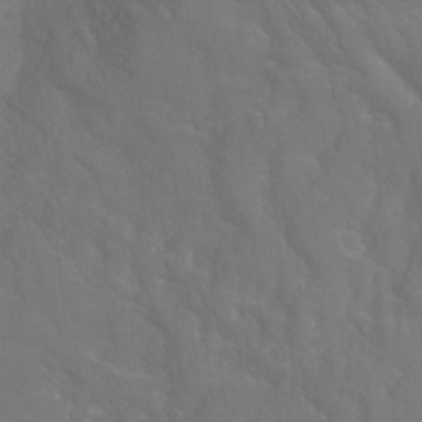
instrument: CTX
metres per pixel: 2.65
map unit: Hto
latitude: -2.9541
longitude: -35.3481
